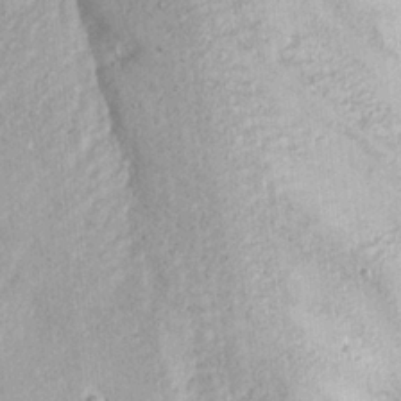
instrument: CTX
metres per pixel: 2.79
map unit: Ave
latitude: 23.1025
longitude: -133.9150
